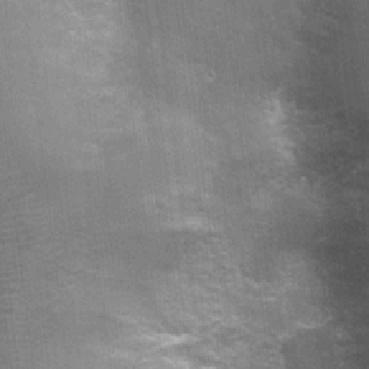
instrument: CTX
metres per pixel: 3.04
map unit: Nhu
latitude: 2.6679
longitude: -17.6693
